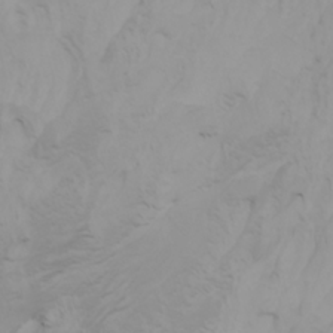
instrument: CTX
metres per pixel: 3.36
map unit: Nhu
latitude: -5.4454
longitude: -79.6505
